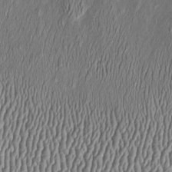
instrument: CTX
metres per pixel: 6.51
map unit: Htu
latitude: -6.7652
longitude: 157.5588
